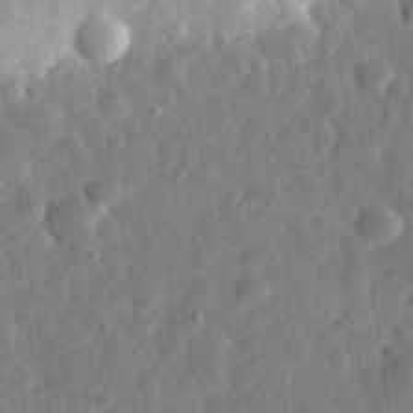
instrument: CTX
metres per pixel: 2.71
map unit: eHh
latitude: 32.0444
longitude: -75.1592
